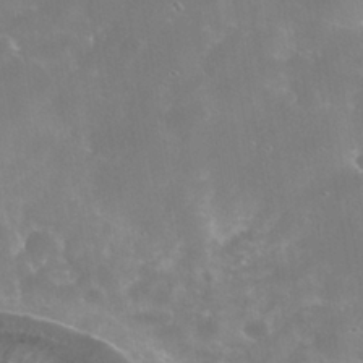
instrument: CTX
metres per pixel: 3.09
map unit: Nhe
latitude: -39.0109
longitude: -117.7828
